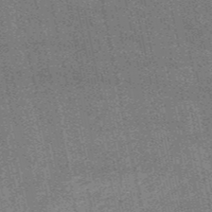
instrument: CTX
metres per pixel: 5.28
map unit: HNb
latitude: -52.4062
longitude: -42.2523
